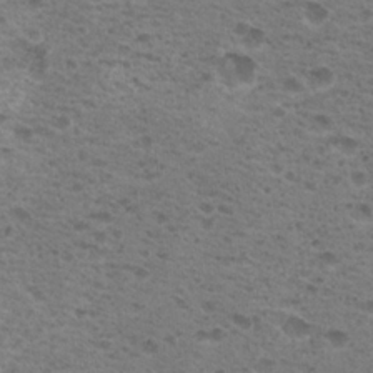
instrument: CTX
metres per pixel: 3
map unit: Nhu
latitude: 18.3845
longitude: -31.0648
